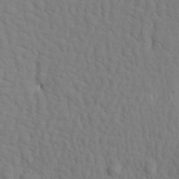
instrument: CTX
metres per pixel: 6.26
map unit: Aa
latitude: 19.4237
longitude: -142.1200
